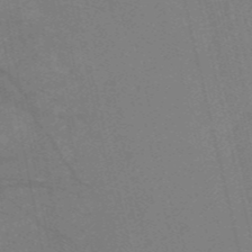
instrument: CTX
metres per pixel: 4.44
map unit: HNb
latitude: -55.0676
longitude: -39.7638
